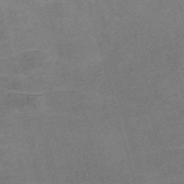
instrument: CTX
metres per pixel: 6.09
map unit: Nve
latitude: -58.7652
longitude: 65.0865
